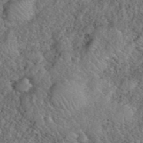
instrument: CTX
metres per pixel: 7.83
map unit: eHh
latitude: 40.7246
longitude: -56.7057
